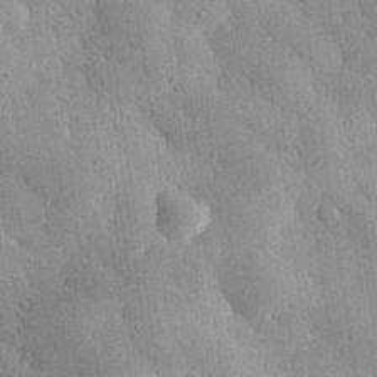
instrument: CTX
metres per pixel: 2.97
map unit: eHh
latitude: 29.9339
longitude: -79.5749
